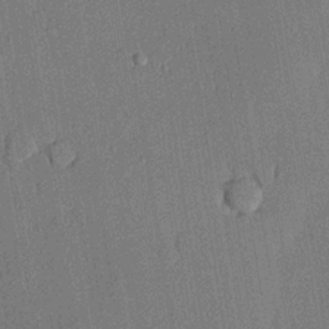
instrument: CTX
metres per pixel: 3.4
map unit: lHvf
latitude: 20.6113
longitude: 144.9542
